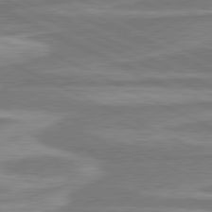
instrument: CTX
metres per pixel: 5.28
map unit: lApd
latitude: 80.8002
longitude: -175.2915
